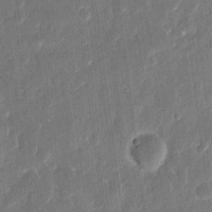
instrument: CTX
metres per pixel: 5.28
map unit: eHh
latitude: 11.7828
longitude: -70.2900
